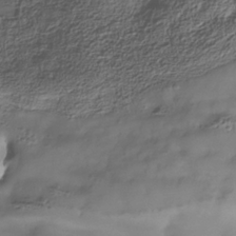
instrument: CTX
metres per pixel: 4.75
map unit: Nhe
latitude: -37.7477
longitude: -118.3278
